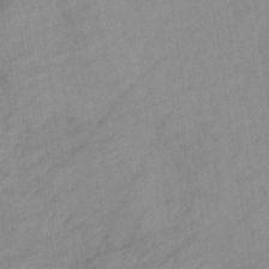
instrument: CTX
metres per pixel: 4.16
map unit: lHb
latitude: -33.9178
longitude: 71.6533
